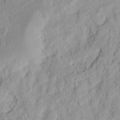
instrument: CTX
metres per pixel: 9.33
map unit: Nhu
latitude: 13.1214
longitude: -73.8017
